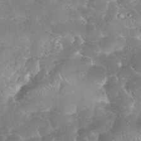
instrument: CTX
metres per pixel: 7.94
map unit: eHh
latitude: 34.9513
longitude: -64.4034
